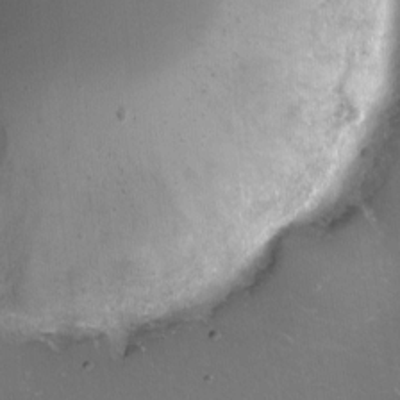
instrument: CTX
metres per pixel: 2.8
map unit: eHh
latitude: -11.4832
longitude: -61.6316
